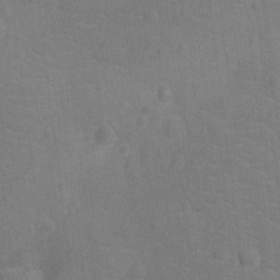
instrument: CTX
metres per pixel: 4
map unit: Ht
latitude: -12.3873
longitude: -25.2348
